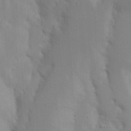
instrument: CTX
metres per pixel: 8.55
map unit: Nhu
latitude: 19.3859
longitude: -73.5560
